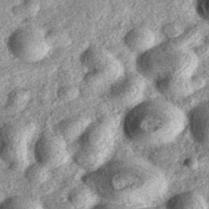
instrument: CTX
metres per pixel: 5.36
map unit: eAb
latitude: 37.7260
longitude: 107.1053
